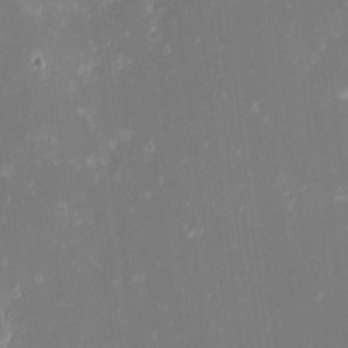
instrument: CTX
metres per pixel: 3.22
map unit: eHh
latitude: -2.3495
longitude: -86.5546
